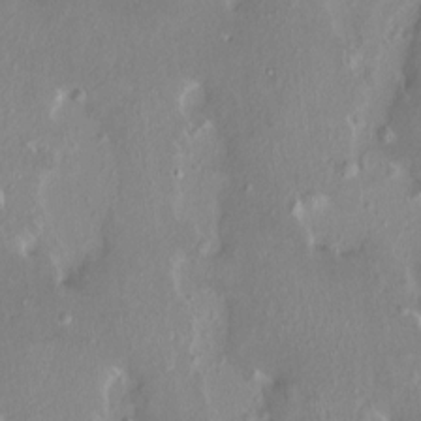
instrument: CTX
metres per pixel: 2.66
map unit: HNhu
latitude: 3.8772
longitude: 6.0661
